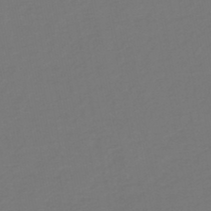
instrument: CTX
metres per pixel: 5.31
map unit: HNb
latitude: -47.4265
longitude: 57.2754
